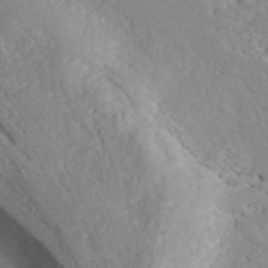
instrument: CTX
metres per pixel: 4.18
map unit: ANa
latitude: 41.2159
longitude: 54.5574
